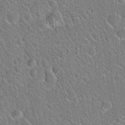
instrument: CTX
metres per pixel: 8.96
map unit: Hto
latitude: 21.4805
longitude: -50.9702
